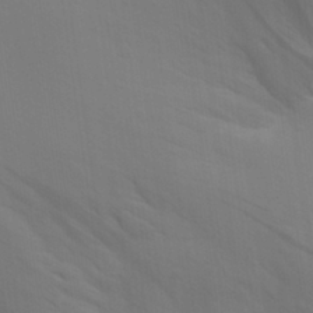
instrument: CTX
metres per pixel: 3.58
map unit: Aa
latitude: 29.9717
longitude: -135.0647
